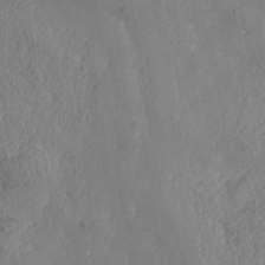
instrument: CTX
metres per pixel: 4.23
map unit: Nhe
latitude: -37.1809
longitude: 139.6911
